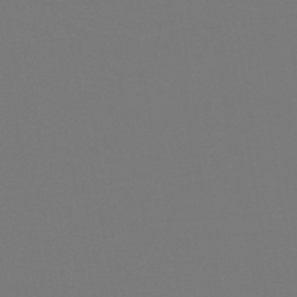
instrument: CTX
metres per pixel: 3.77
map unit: HNb
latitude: -47.1998
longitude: -44.3656
